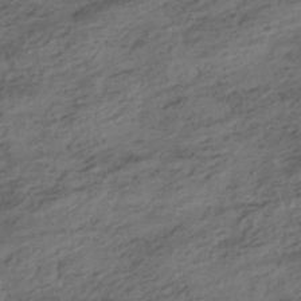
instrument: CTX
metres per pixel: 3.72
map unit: HNhu
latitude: -42.6518
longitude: 105.4076
